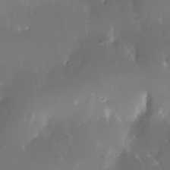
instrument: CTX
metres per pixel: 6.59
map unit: Nhe
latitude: -35.5210
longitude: -131.2537
